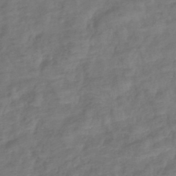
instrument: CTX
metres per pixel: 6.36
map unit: eHb
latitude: -42.8408
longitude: 82.0850
